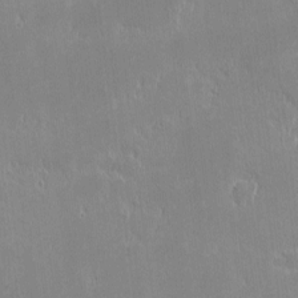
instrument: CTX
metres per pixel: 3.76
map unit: eHh
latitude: -2.4817
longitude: -84.7435
